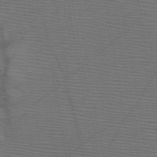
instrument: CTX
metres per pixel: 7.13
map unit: HNb
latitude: -47.3698
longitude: -40.5167
